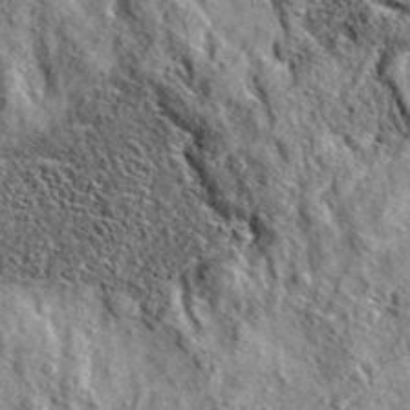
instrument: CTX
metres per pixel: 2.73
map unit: eAb
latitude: 36.5546
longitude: 109.8233
